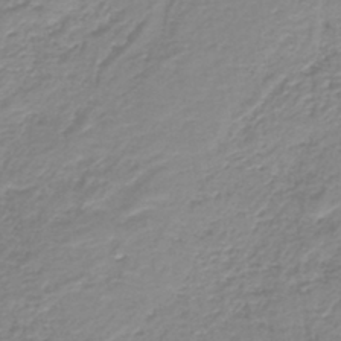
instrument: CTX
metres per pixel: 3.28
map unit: HNb
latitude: -40.7652
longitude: 49.6155
